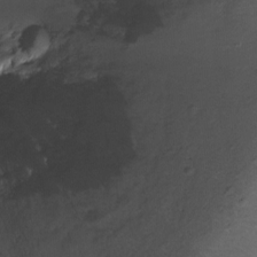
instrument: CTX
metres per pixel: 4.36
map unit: Ht
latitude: -6.0283
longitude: -35.0647
